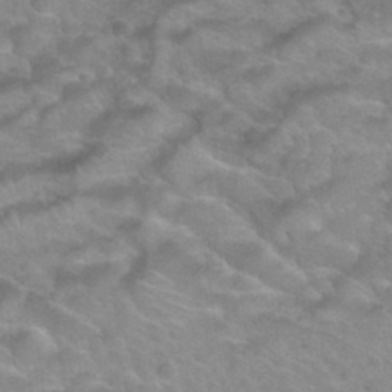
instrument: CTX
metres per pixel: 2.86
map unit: Hto
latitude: 32.7057
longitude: -50.2711
